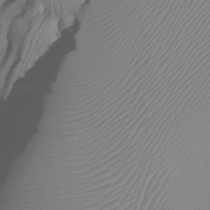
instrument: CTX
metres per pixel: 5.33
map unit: Htu
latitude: -7.1809
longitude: -67.8394
